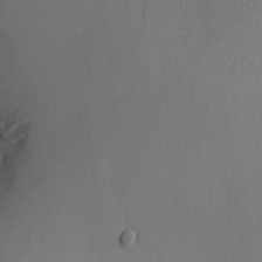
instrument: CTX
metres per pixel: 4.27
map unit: Htu
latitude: -5.3320
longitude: 174.3117
